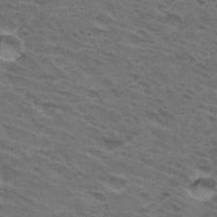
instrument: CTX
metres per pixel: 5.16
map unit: Hto
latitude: 32.1200
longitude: -46.4223
